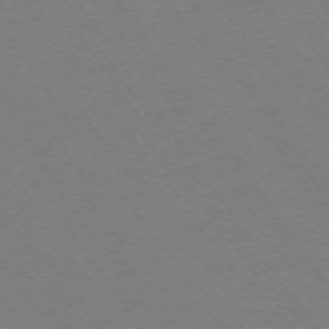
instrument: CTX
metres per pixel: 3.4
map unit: Ap
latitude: -73.9745
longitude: -70.2144
